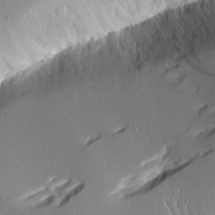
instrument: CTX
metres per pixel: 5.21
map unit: Aa
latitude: 11.9528
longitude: -126.8191
